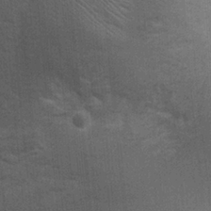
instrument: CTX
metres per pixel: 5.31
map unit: Ht
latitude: -1.1998
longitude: -15.6694
